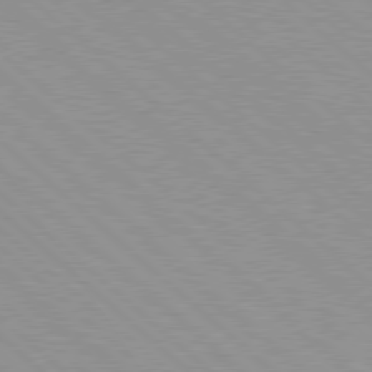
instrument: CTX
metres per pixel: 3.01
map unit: Hpe
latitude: 77.9150
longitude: -153.8584
